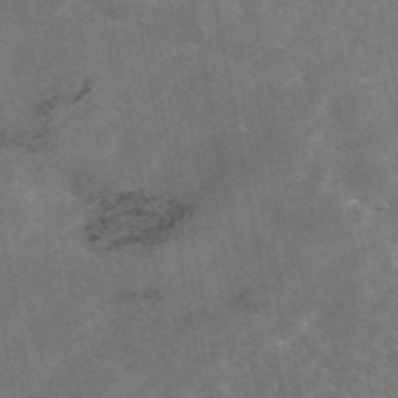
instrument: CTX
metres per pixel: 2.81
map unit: eAb
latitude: 45.1781
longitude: 123.5966
